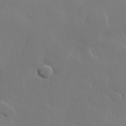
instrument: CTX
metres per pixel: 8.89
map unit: lHvf
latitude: 22.7246
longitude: 145.7289
